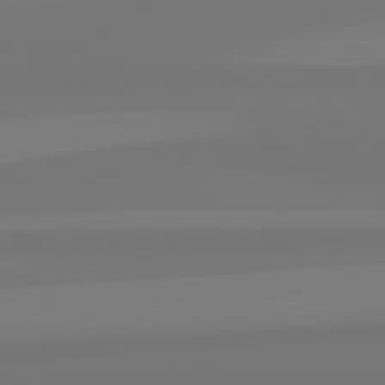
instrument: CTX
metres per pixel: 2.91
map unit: lApd
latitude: 82.2522
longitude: -176.0633
